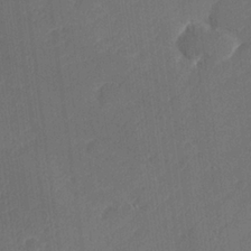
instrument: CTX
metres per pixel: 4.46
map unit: lHvf
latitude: 25.2725
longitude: 141.7100
